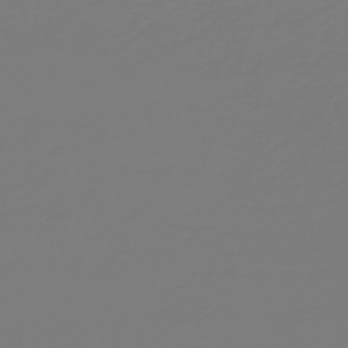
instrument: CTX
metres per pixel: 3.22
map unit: HNb
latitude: -46.4440
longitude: 51.9178
